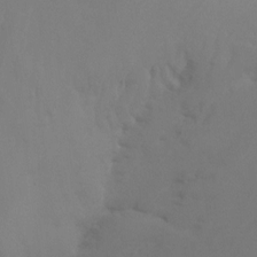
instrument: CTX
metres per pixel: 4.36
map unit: Ht
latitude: -15.8612
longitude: -48.0822
